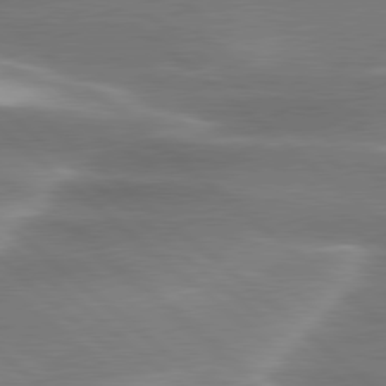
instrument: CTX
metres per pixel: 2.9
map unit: lApd
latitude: 79.7828
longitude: -116.7057
